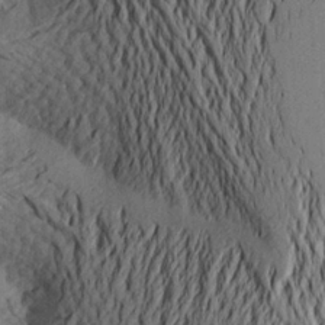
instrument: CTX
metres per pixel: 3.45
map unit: Aa
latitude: 24.0633
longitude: -150.2900
